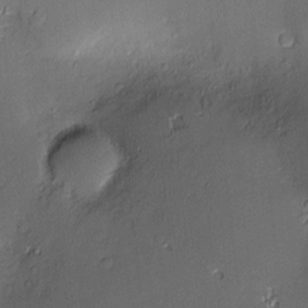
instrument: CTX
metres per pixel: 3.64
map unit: Hve
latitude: -9.3132
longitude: 175.3509
